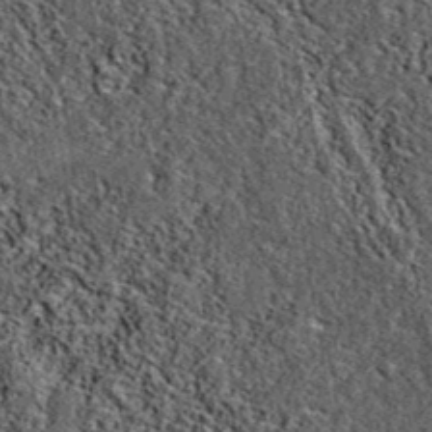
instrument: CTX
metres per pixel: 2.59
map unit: eAb
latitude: 38.1956
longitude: 106.6707
